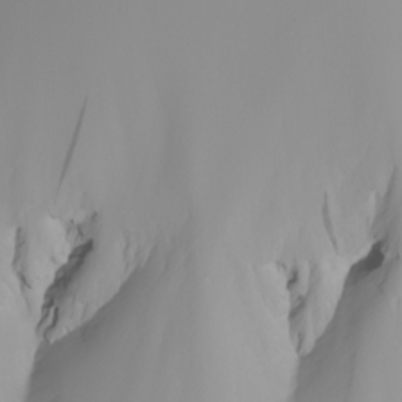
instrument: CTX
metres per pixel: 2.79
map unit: Nhu
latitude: -6.0850
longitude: -94.1767
